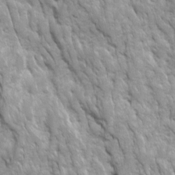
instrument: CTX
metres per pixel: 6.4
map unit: Ave
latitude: 16.3656
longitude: -131.9906
